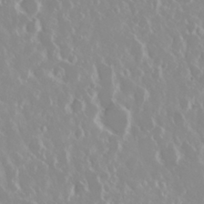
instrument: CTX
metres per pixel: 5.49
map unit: Nhu
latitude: 28.9891
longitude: -61.7827
